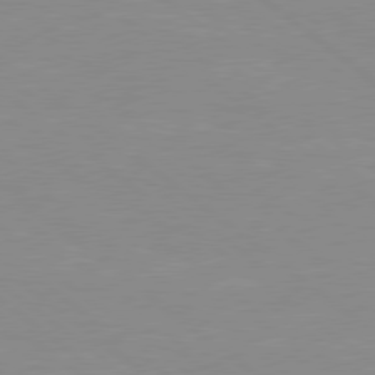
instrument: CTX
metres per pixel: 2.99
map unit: Hpe
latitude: 78.4223
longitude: -124.4979
